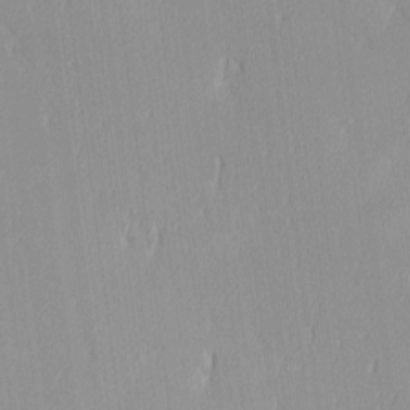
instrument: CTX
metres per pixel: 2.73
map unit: Ave
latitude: 3.0647
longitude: -113.7261
